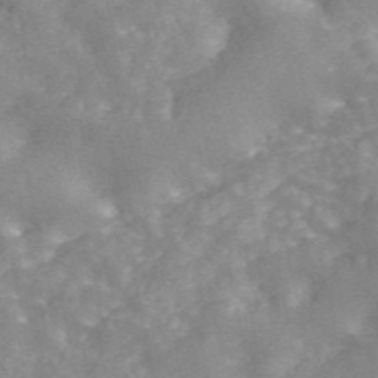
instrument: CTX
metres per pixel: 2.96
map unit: ANa
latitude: 46.5924
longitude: 26.8974
